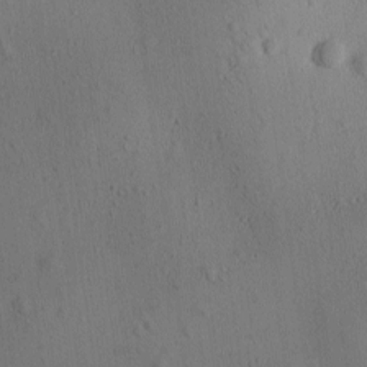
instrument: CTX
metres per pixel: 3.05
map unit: Ave
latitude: -9.9745
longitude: -121.8773
